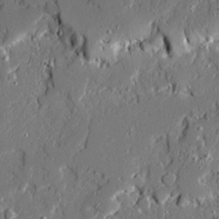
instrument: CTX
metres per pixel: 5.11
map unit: Ave
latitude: 20.1767
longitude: -127.8961
